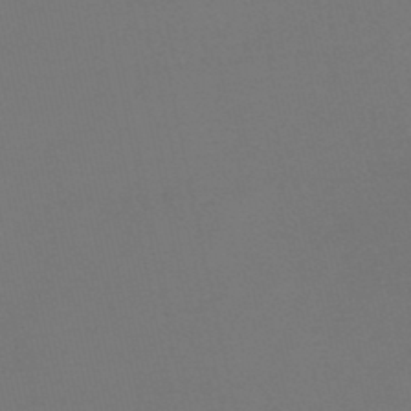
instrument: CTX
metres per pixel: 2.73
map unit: lHb
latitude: -47.6910
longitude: 64.9164
